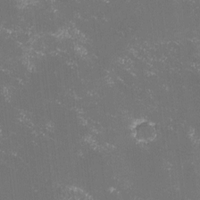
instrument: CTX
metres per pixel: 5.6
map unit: lHvf
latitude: -13.2943
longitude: -100.7246
